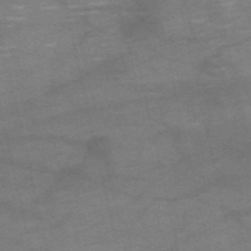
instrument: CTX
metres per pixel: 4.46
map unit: HNb
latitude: -54.4440
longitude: -44.4034
